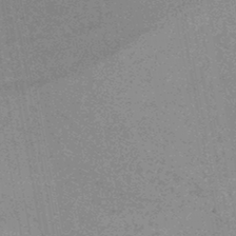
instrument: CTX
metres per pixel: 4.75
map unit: HNhu
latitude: -45.5021
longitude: 99.3321
